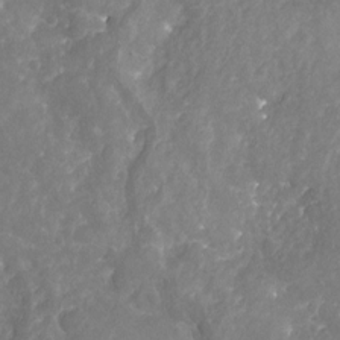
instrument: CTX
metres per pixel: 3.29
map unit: Nhu
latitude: -19.5588
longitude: -57.6127
